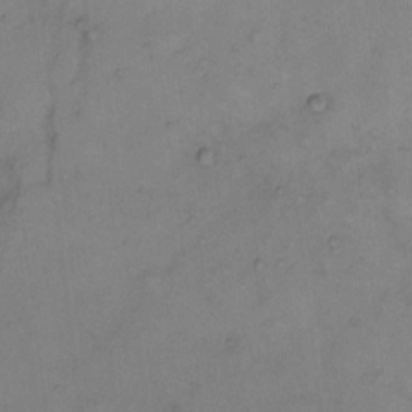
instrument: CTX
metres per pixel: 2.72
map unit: Hto
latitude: 6.6490
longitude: -61.7638
